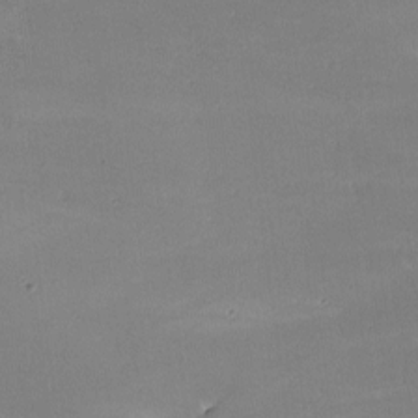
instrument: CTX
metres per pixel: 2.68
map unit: lHvf
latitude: -9.4076
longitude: -101.3293
